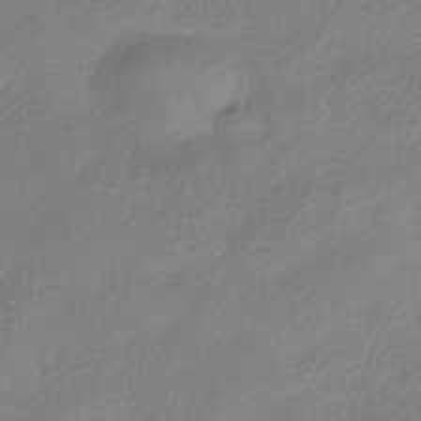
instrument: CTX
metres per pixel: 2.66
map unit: HNhu
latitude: -40.0283
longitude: 102.0283
